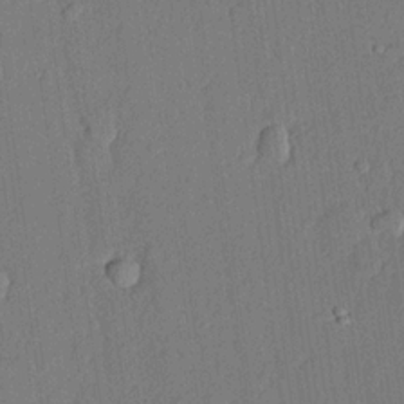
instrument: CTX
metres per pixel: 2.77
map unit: lHvf
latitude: 20.5735
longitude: 144.4062
